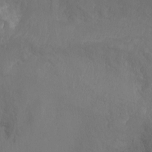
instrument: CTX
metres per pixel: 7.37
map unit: Ht
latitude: -16.0472
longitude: -44.1011
